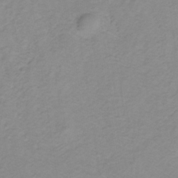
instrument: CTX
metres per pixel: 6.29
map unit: lHb
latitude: -31.7288
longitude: 65.1242
